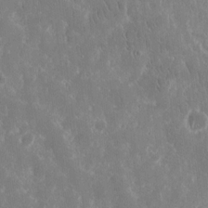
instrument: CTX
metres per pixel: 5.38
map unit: eHh
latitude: 15.0081
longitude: -72.8569
